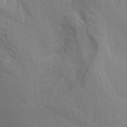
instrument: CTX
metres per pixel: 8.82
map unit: Aa
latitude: 27.2348
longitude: -131.4994
